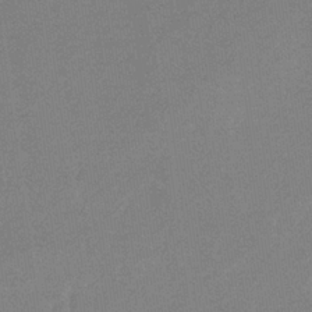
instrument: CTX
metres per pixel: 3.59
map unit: eHb
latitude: -33.7100
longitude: 68.0850
